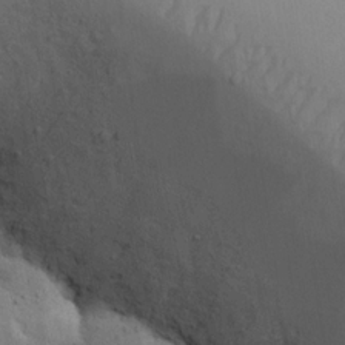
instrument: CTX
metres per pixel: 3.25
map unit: Nhu
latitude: 18.7435
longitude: -73.6883
